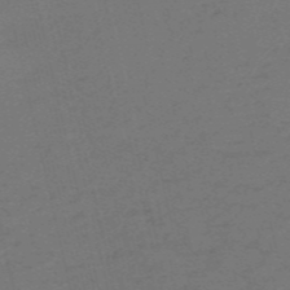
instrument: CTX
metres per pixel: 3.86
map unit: HNb
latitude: -55.8989
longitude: -43.1592
